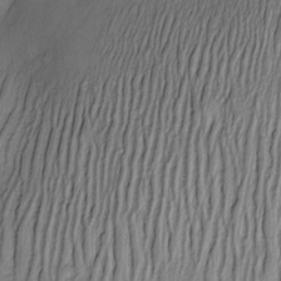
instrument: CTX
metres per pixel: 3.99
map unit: Nve
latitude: -22.9164
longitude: -138.0633
